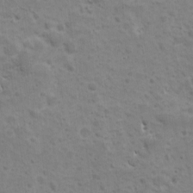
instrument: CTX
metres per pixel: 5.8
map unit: Ave
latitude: 10.4979
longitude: -104.6302
